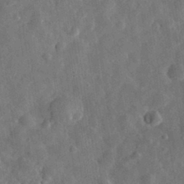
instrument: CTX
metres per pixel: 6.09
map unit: eHh
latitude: 32.5735
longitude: -77.4048
